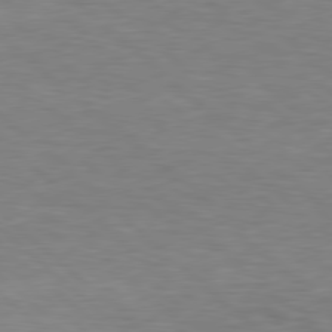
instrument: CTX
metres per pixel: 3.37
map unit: Hpe
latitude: 78.5735
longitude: -150.1011
